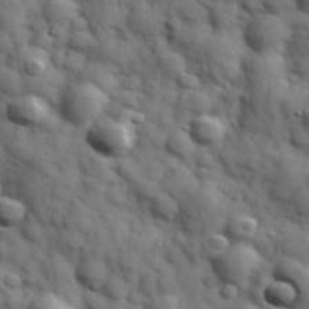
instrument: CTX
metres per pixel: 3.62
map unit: Hve
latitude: 31.7072
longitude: 150.8597
